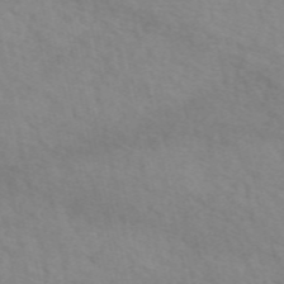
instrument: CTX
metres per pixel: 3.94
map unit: eAb
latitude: 51.1592
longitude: 107.1809
